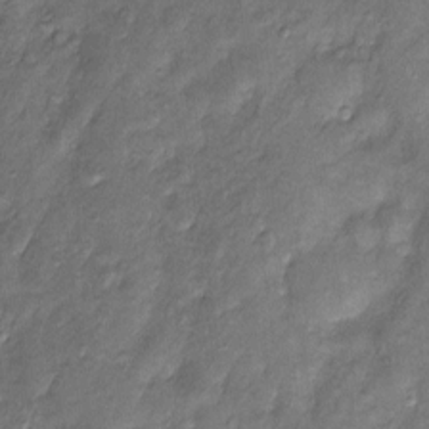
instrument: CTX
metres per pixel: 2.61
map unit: Htu
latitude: -6.7652
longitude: 159.1998
